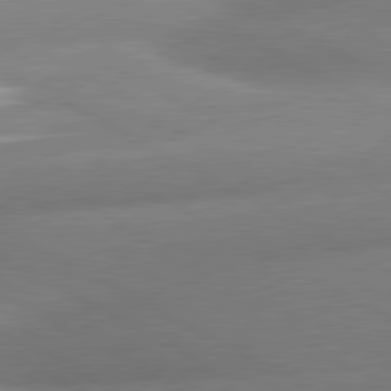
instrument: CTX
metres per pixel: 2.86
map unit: lApd
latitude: 80.6868
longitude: -163.5938
